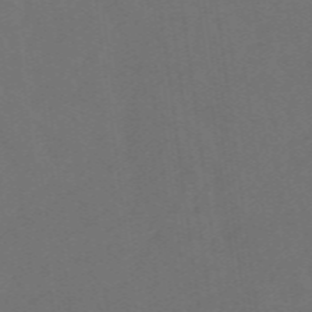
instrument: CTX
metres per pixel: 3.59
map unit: eHb
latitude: -49.8234
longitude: 84.0472
